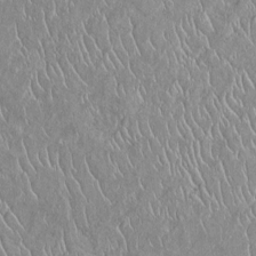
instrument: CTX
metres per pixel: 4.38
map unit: Htu
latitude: -6.2928
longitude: 153.6533
